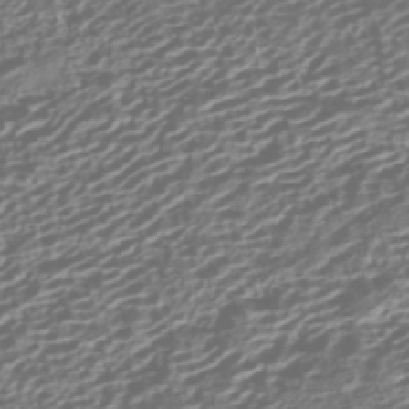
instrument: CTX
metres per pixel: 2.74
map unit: HNhu
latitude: -42.6707
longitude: 106.1417
